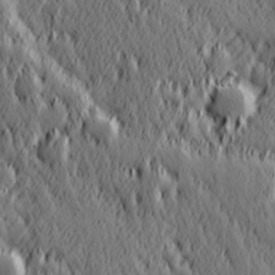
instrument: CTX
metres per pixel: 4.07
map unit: Hve
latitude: 25.6693
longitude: 145.8611
